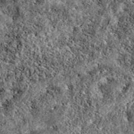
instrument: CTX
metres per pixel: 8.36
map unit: eAb
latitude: 38.9325
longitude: 111.5966
